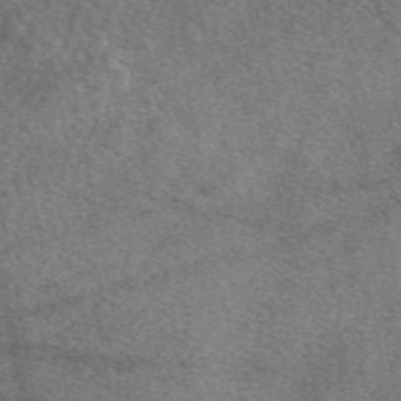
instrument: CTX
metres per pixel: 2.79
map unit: eAb
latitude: 49.1214
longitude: 111.7099
